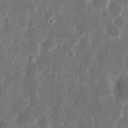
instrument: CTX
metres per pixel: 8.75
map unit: Nhu
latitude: 14.8191
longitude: -73.6883
